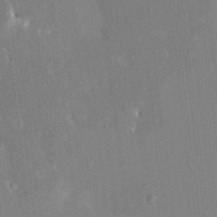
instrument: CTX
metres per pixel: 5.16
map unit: HNhu
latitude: 6.8002
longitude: 2.6896
